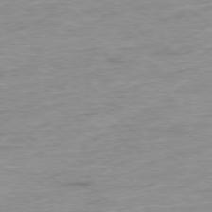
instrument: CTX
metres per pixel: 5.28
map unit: Ap
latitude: -78.1039
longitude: -82.4223
